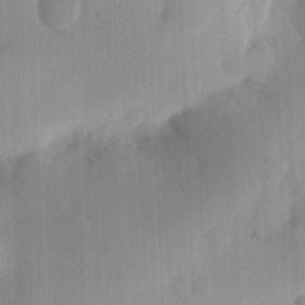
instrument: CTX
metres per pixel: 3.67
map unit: Ht
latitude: 13.3860
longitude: -74.8758
